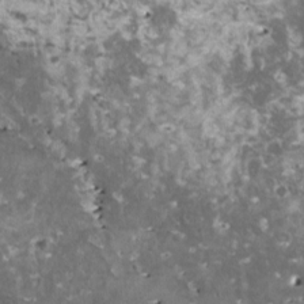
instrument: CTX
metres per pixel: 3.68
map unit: HNhu
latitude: 1.4993
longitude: 5.5210
